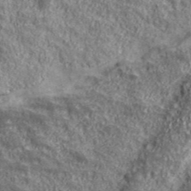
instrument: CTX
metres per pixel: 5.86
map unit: eHh
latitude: 43.6127
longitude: -88.8947
